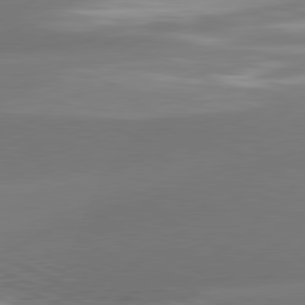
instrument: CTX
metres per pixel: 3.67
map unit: lApd
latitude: 81.2726
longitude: -162.4034
